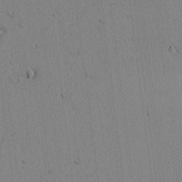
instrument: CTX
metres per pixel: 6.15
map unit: lAvf
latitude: 6.3656
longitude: 167.8800
